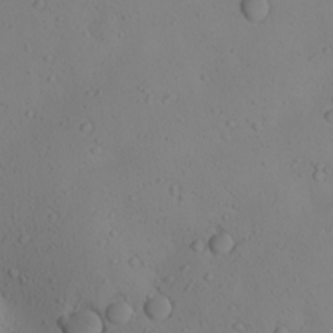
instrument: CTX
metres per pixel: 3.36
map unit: Aa
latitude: 23.9339
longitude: -144.1767
